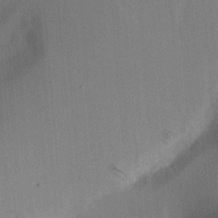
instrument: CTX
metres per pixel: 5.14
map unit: Aa
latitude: 21.2915
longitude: -143.9717
